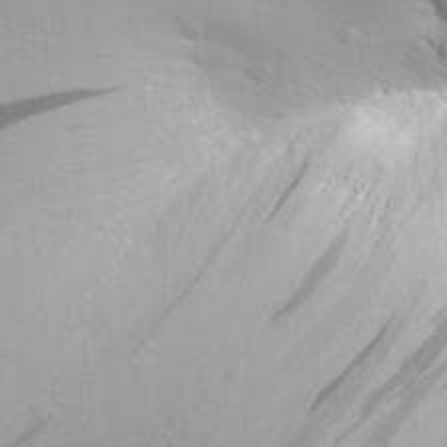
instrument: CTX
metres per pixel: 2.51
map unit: Aa
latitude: 29.2915
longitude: -139.7827
